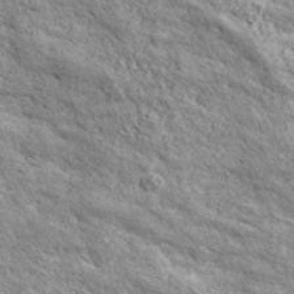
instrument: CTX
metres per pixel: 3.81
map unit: ANa
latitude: 43.4427
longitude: -87.4804
